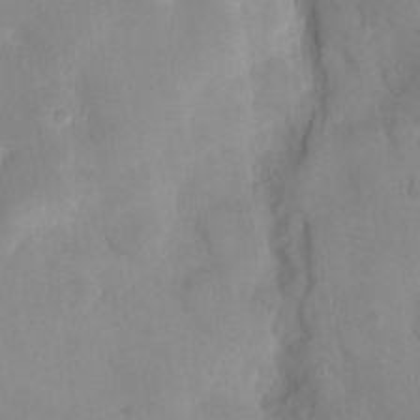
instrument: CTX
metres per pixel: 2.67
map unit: eHh
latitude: 18.5734
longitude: -64.5357
